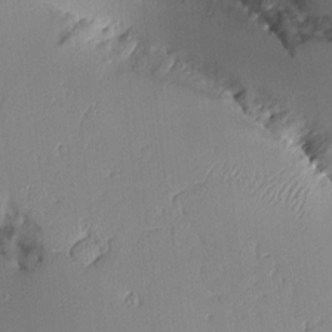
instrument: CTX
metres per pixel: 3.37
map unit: Aa
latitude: 11.3860
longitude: -127.3293
